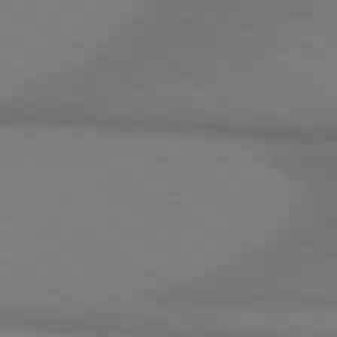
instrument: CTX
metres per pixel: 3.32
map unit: lApd
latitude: 80.3089
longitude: 163.9745
